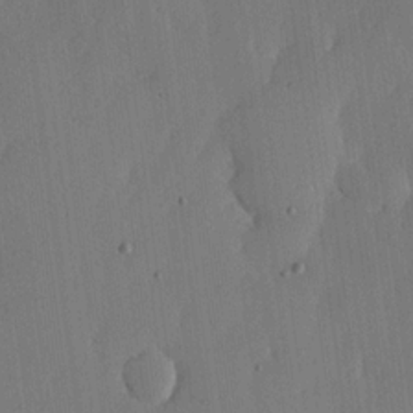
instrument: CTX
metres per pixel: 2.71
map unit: lHvf
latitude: 17.7450
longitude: -114.8191
